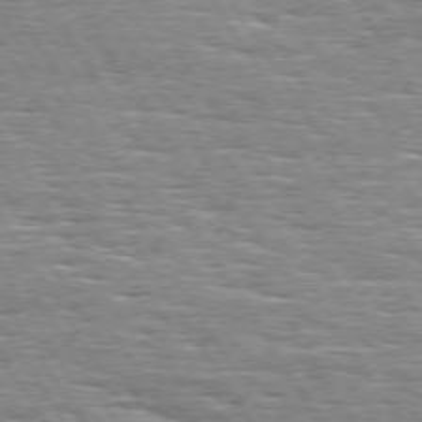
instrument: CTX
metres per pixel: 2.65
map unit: Hpe
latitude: 74.2145
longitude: -137.6694
